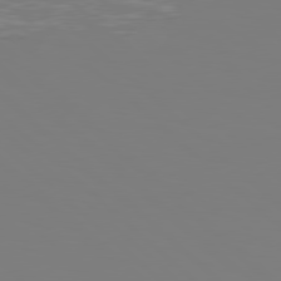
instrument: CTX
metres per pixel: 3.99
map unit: Hpe
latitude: 78.7247
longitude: 178.9541
